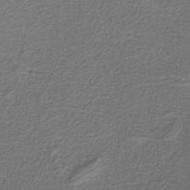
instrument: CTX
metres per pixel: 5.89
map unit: HNb
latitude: -37.5966
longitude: 53.6532
